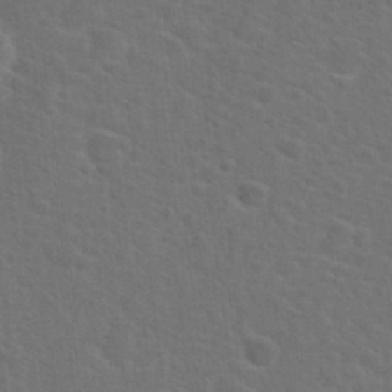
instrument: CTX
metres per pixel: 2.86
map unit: Hto
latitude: 23.9339
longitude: -47.8206
